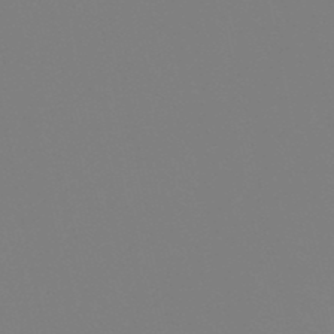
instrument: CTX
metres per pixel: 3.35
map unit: lHb
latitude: -49.3321
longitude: 69.9745
